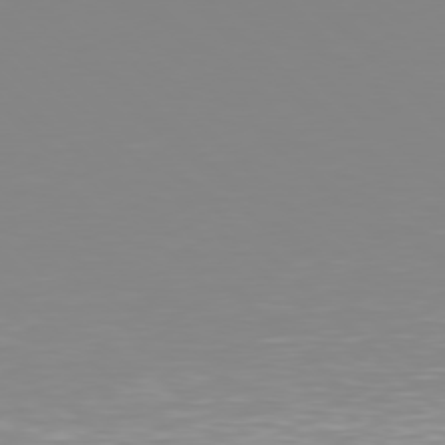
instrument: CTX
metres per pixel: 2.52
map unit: Hpe
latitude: 77.7449
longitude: -173.1214
